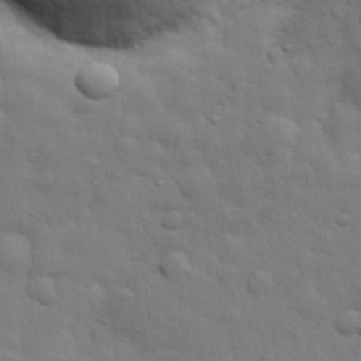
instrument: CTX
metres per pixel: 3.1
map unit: eHh
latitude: 29.4426
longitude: -75.3482
